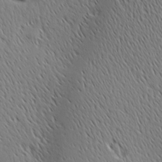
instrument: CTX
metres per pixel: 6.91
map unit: Ave
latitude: 1.7071
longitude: -115.3481
